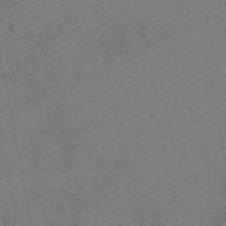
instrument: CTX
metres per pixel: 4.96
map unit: eAb
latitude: 48.2900
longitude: 109.5777
